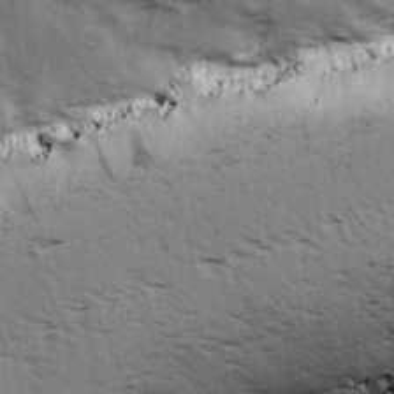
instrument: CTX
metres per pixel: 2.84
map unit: Ave
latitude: 15.1215
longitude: -104.7436
